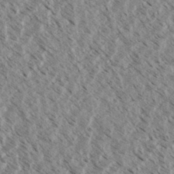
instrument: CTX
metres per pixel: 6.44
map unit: eHh
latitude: 34.2900
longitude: -140.2522
